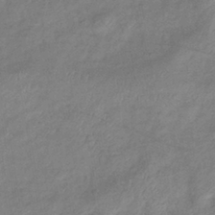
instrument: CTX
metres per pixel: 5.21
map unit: eHb
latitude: -38.6897
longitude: 76.0094
